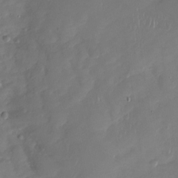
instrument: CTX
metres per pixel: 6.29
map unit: Nhu
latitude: -27.0864
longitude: -61.1781
